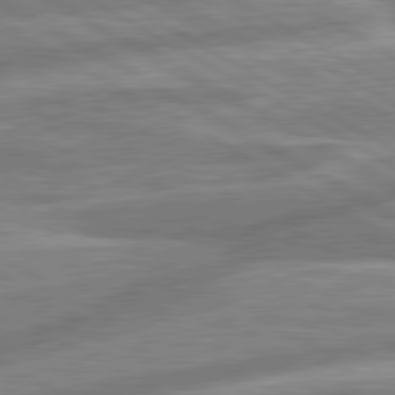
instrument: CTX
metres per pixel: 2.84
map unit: lApd
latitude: 80.6679
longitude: -165.6883
